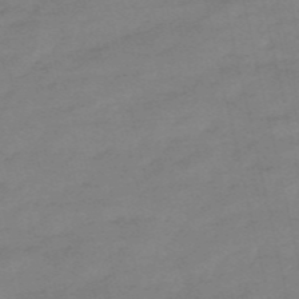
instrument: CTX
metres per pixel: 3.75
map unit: HNb
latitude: -55.3888
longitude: -40.8757
